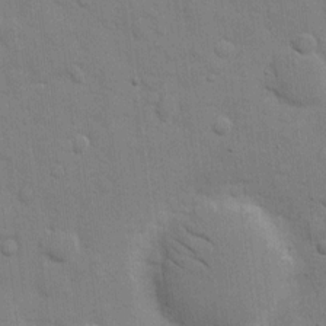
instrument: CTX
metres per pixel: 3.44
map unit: eHh
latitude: 10.1956
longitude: -67.0080
